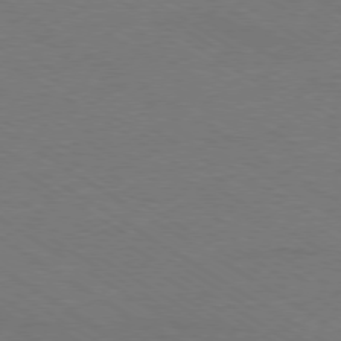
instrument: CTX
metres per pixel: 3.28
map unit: Ap
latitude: -79.1620
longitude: -84.4223
